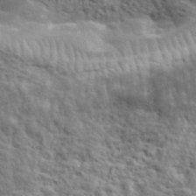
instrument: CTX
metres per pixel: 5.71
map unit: lHvf
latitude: 37.9717
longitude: -88.9514
